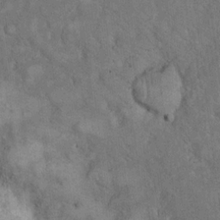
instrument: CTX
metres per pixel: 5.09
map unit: eHh
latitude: 18.6679
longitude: -61.9339
